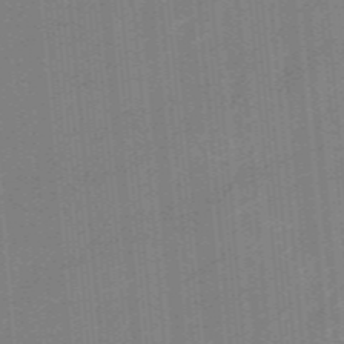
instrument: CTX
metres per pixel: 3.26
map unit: eHb
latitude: -44.6896
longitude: 87.6722
